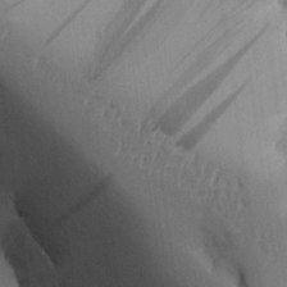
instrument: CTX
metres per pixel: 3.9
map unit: Aa
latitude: 25.5371
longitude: -127.8017
